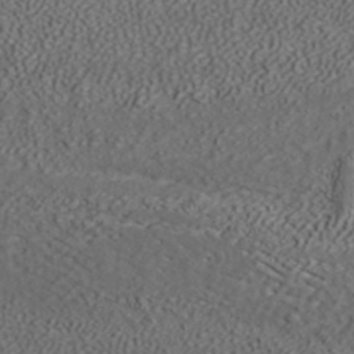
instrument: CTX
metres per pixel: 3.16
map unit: ANa
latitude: 37.2159
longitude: 20.0283
